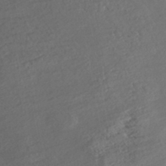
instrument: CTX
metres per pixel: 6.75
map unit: Nhe
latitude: -47.4643
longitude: -172.4978
